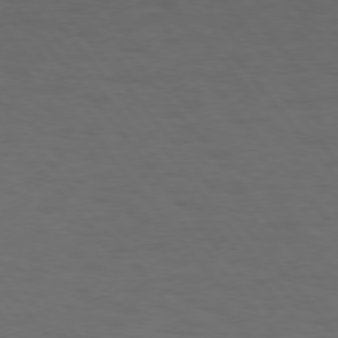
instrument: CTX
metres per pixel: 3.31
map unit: Hpe
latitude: 74.8947
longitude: -131.8584
